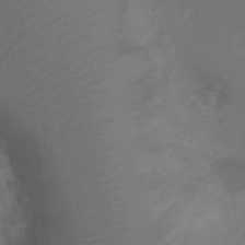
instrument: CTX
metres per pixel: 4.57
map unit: Ht
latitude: -6.2361
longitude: -20.8947
